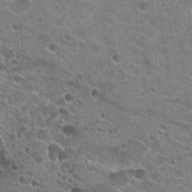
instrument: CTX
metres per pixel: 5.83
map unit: Hto
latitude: 22.7246
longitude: -42.6680
